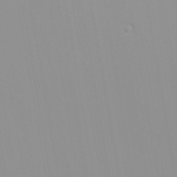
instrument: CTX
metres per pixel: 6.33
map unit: Nhu
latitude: -0.1984
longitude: -78.3656
